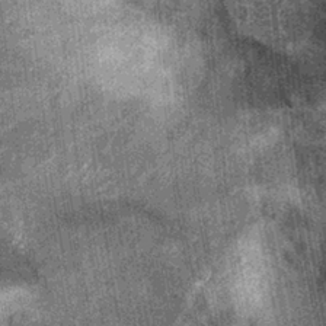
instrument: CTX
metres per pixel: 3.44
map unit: Nhu
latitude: -13.1431
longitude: -22.2900
